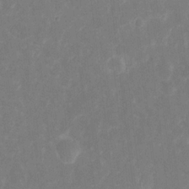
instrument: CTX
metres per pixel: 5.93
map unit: eHh
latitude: 6.4790
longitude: -69.6127
